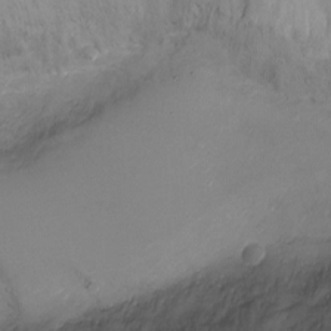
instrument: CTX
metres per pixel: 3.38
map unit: Ht
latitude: -10.3495
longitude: -19.9528
